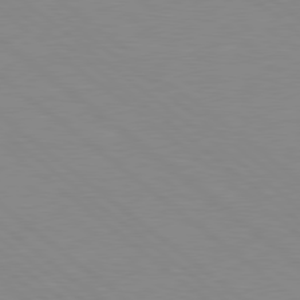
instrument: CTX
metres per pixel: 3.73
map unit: Hpe
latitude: 78.5924
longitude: -124.0444
